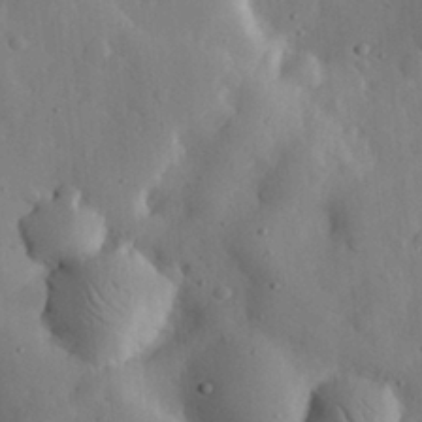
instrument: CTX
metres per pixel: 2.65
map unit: eHh
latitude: 30.3468
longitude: -77.8394
